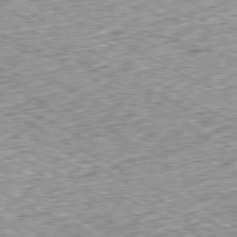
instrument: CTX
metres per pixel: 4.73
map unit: Ap
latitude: -79.7099
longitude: -67.3481
